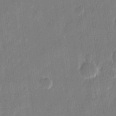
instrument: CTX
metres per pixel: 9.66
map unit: eHh
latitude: 12.3278
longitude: -70.2144
